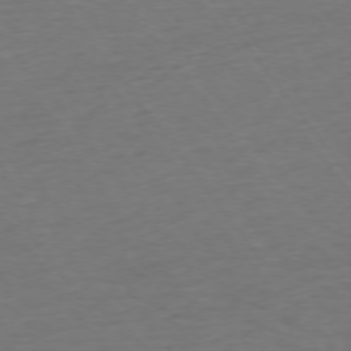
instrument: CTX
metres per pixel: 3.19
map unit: Ap
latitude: -75.2187
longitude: -89.4805
